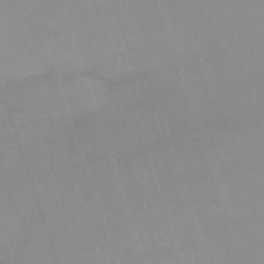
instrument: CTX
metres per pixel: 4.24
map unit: eHh
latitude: -64.6519
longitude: 52.7274
